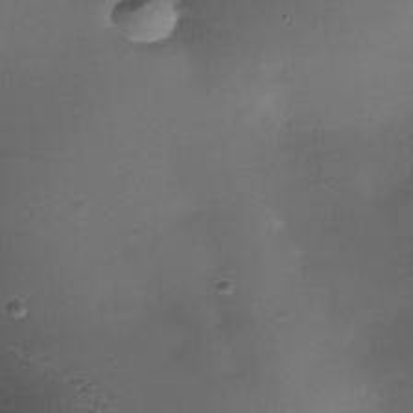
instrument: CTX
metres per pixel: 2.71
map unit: Nhe
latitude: -35.0297
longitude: -118.1011
